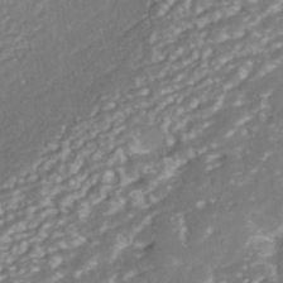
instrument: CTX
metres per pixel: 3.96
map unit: ANa
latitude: -42.3873
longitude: 108.1417
